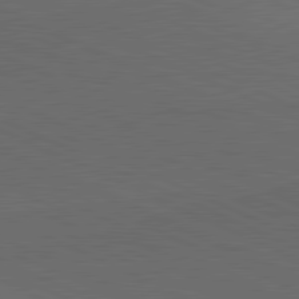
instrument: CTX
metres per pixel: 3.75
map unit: lApd
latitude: 81.5371
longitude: 148.2929
